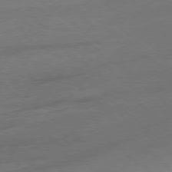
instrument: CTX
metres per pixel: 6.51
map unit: Ap
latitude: -78.6140
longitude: -99.7260
